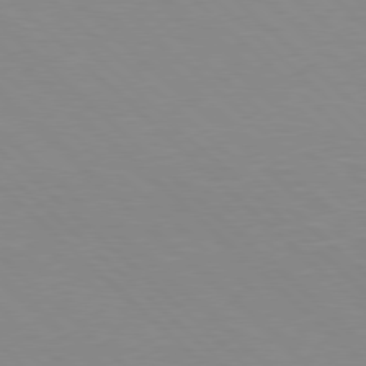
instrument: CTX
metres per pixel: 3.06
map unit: Hpe
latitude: 77.8205
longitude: -161.2348
